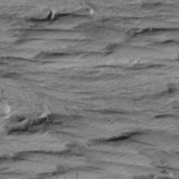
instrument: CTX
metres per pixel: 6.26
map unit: Aa
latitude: 8.5546
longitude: -137.8961
